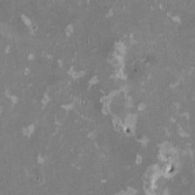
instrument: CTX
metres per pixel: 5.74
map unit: HNhu
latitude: 1.6316
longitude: -3.4048
